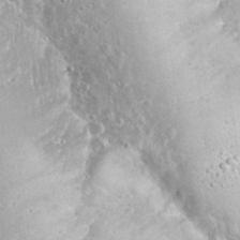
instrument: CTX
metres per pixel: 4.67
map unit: eHh
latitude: 34.3278
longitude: -64.3278
